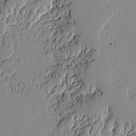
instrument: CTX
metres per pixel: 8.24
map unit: lAvf
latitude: -1.3321
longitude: -107.0269
